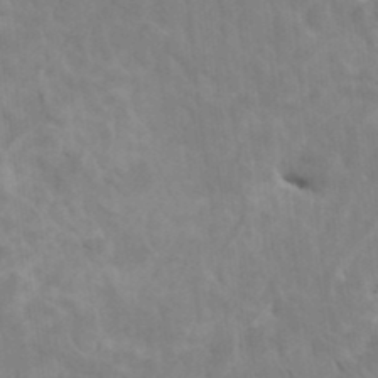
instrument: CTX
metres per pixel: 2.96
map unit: HNhu
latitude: 4.9136
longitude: -2.6490
